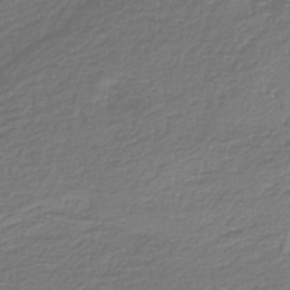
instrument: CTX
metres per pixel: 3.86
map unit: HNb
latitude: -37.3509
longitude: 57.7855
